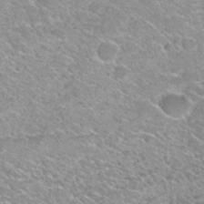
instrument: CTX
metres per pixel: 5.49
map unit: Nhu
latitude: 30.6302
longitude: -48.5924
